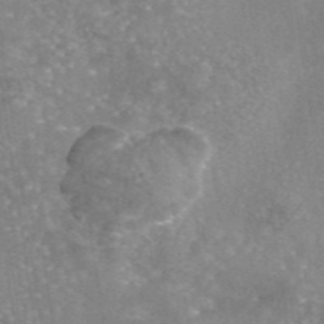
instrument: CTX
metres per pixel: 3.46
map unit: eAb
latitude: 45.6694
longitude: 105.3887
